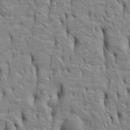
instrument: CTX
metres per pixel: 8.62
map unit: Htu
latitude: -5.1620
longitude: 151.3509
